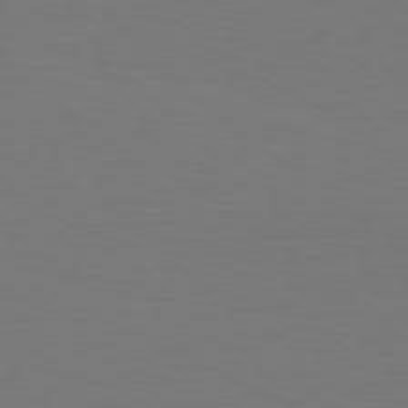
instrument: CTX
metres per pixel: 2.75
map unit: Hpe
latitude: 77.1025
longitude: -133.7639
